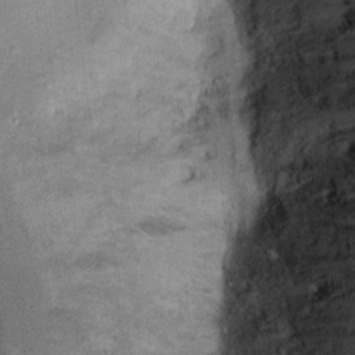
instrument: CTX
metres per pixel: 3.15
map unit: Ht
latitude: 9.0458
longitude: -36.5923
